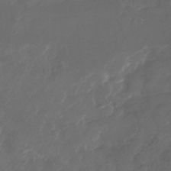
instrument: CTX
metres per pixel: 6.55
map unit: Nhu
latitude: -27.8989
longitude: -72.7625
